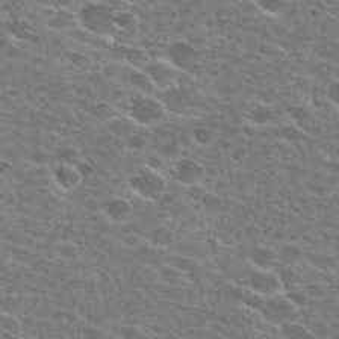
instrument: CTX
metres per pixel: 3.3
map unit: Hto
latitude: 27.8017
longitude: -47.1215
